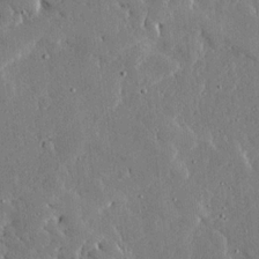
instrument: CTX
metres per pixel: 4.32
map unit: Ave
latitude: 16.8758
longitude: -139.7072
